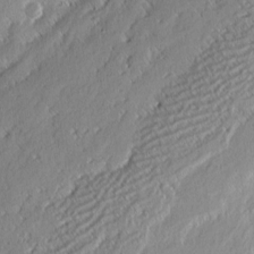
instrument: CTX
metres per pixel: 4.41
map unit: eHh
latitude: 2.2522
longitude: -77.7638
